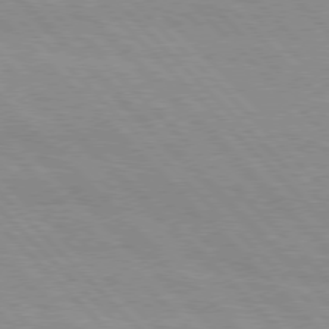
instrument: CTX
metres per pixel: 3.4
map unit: Hpe
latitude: 76.6301
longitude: -155.0080
